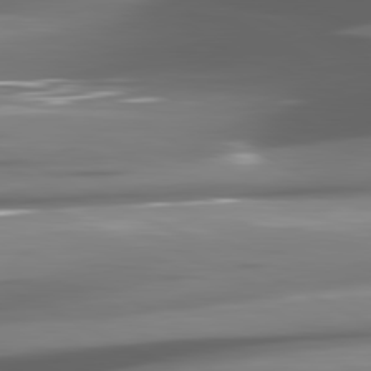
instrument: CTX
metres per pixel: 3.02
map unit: lApd
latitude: 81.4615
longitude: -145.1592
